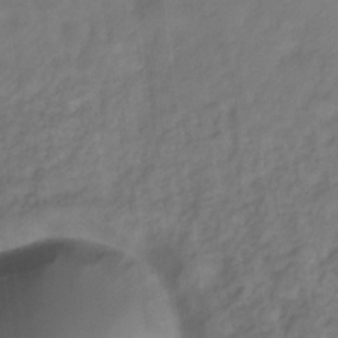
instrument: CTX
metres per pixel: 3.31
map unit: Hve
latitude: -32.7086
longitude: 92.6329
